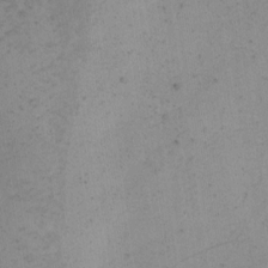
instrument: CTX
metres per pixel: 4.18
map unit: eHh
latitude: -2.0283
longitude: -79.3293
